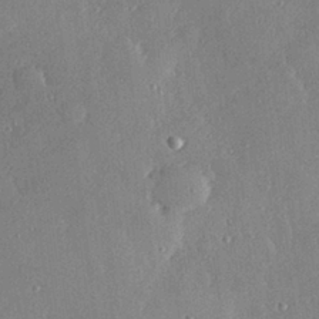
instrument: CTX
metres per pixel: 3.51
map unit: Hve
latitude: 28.3278
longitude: -91.2348
